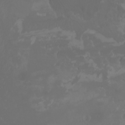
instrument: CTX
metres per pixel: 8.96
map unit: Nhu
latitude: -7.0864
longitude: -85.3860
